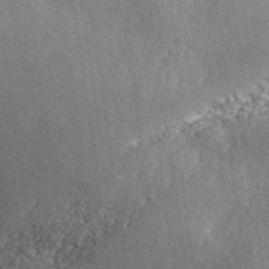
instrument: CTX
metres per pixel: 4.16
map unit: ANa
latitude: 44.4034
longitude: 46.0472
